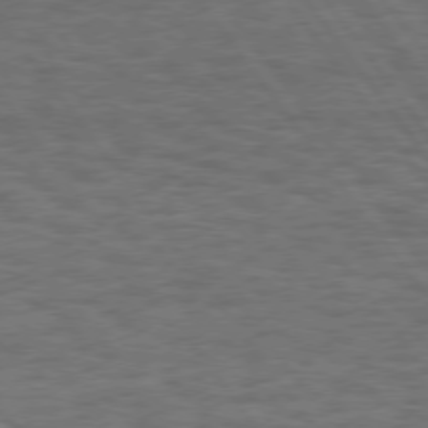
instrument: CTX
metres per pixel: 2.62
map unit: Hpe
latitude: 75.4426
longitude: -136.1956
